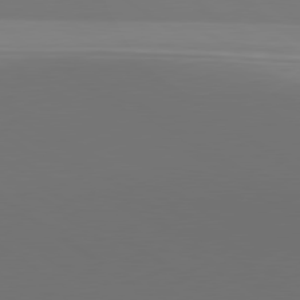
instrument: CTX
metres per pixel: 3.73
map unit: lApd
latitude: 79.7450
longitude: 158.5384
